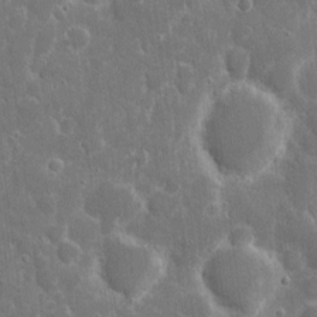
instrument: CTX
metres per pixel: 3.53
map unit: eHh
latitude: 7.9717
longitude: -70.1200
